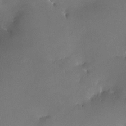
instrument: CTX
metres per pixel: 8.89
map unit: HNhu
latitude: 6.4034
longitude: 9.1431
